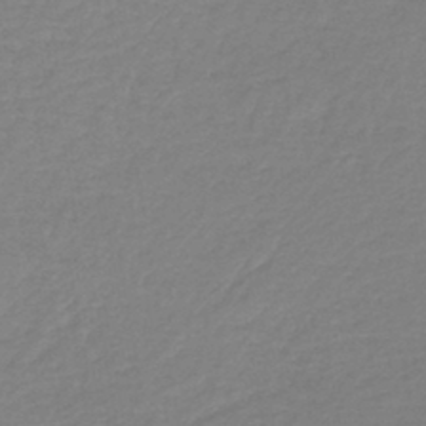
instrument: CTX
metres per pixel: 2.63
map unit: lHb
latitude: -44.2928
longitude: 66.2739
